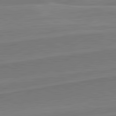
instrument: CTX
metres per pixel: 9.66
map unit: lApd
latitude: 82.0444
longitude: 140.5763
